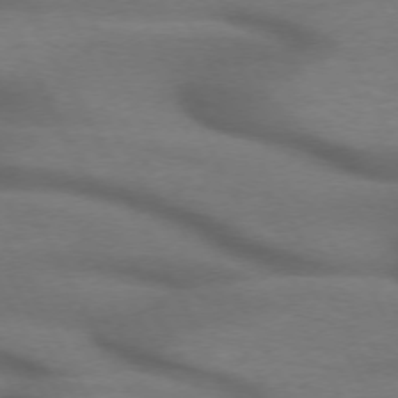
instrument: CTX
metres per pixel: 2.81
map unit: lApd
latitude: 71.7072
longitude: -51.3481
